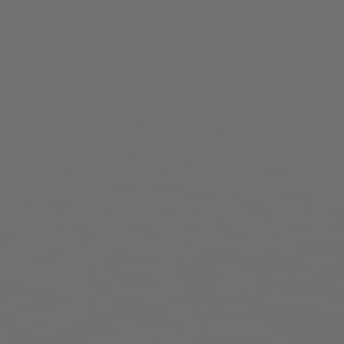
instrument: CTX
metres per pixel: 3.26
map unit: Hpe
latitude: 78.5357
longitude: 176.1984
